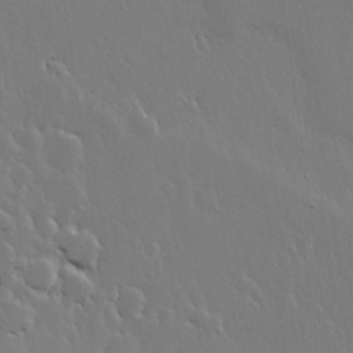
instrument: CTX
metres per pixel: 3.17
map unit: lHvf
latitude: 18.4790
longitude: -116.9703
